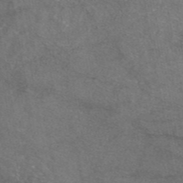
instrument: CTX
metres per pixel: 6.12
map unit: eAb
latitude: 47.5183
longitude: 110.7652
